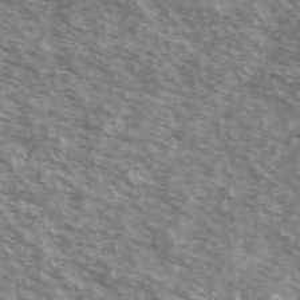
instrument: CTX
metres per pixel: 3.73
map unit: Ave
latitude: 39.9906
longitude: -109.2914
